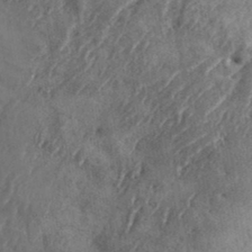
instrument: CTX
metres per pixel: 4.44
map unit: eHh
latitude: 35.5182
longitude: -137.7261
